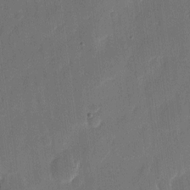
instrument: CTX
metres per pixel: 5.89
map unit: eHh
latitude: 8.4223
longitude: -68.7624
